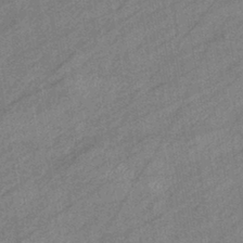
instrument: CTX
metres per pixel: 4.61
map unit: eHb
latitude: -40.8786
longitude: 82.1039
